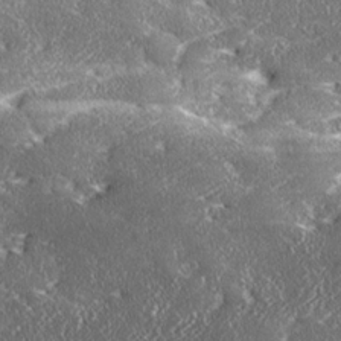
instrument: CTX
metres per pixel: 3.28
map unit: Ave
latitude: 17.6694
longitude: -137.4049
